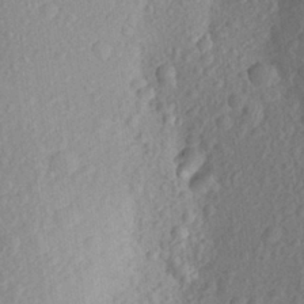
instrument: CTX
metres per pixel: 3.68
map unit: Aa
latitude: 26.0255
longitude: -146.2901
